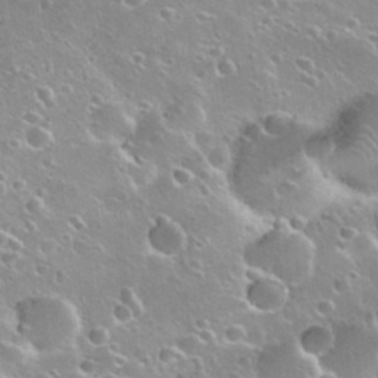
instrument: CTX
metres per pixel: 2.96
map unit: Nhu
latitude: 30.4601
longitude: -55.4804
